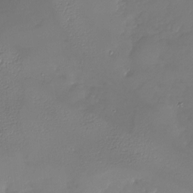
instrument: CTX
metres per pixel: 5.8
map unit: Nhu
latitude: -27.8800
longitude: -58.5735
